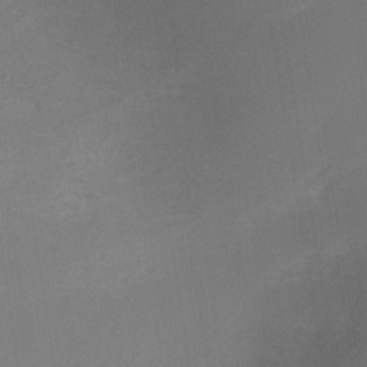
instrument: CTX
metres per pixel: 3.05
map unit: Nhe
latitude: -37.1620
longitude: -112.9325
